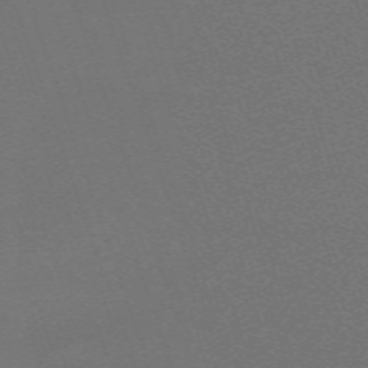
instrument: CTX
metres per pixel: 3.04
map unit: eHh
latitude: -63.9556
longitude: 52.3306
